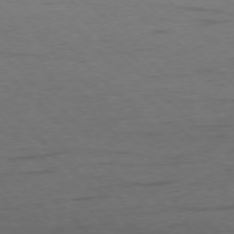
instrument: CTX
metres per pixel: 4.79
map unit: Ap
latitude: -75.7289
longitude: -78.3845
